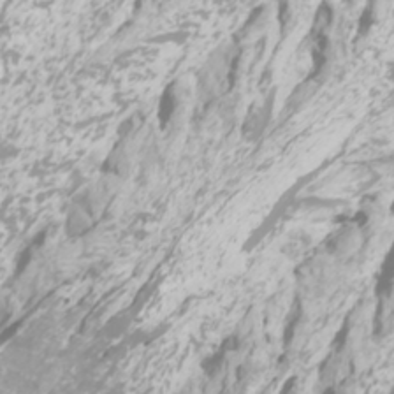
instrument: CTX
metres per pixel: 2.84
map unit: Htu
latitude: -5.8611
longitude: -73.9151
